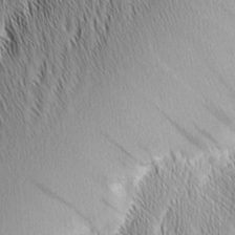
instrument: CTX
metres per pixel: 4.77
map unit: Nhu
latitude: -5.7477
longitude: -150.3656
